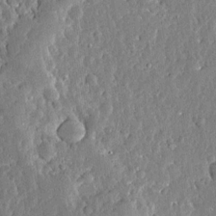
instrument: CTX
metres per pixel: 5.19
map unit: Ave
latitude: 12.8569
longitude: -136.9703
